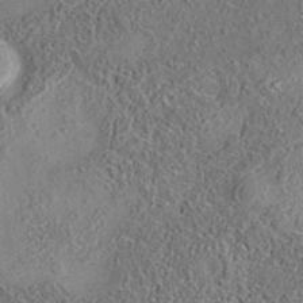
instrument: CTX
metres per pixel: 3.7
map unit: eAb
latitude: 35.4804
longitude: 109.1053
